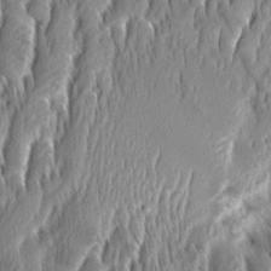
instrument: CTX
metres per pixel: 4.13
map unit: Aa
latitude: 8.6113
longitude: -130.6113
